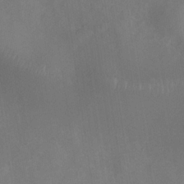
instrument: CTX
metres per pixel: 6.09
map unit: Nhe
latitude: -33.6533
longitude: -87.5749
